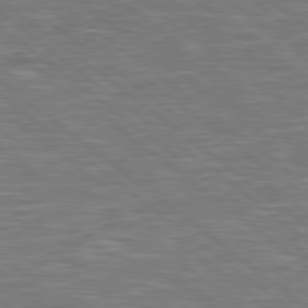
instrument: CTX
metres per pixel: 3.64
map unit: Hpe
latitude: 78.7247
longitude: 179.1431
